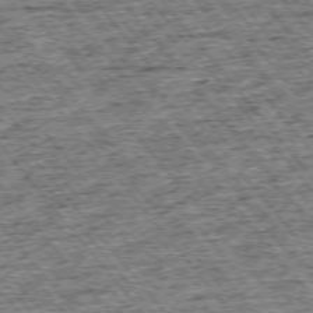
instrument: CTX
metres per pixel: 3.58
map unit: Ap
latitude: -75.3510
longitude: -91.4993
